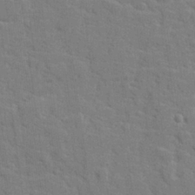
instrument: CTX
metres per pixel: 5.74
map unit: lHvf
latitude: 24.9891
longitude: 142.5006
